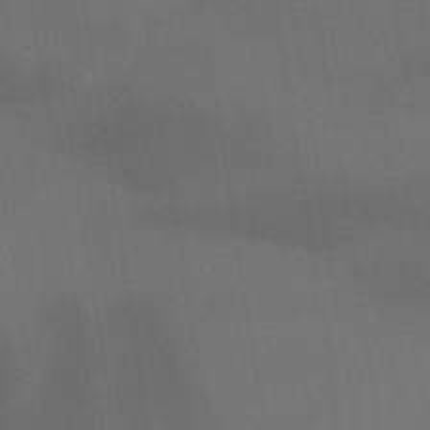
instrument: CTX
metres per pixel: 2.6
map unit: lHb
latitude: -45.1242
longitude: 72.8786
